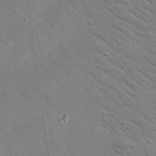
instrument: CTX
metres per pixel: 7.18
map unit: Nhu
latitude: 24.0822
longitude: -73.7072
